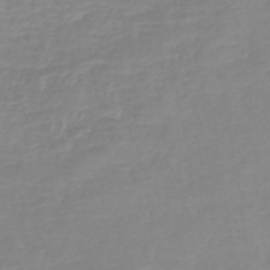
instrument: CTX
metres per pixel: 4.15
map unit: HNb
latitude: -44.8219
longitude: 54.3495
